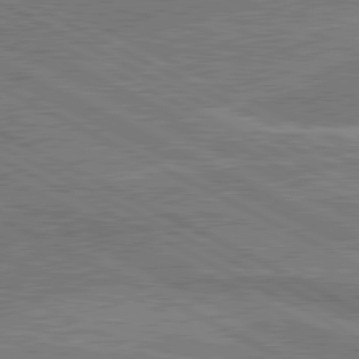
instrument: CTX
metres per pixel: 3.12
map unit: lApd
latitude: 80.6868
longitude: 141.1242
